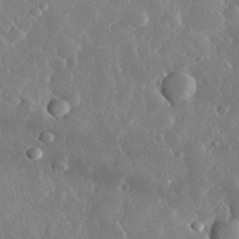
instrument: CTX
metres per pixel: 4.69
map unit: lHvf
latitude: 33.0647
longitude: -90.2145
